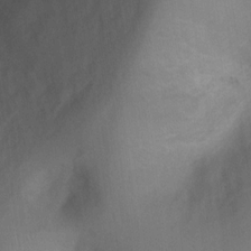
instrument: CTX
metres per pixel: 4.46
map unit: Ht
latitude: 2.7057
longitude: -27.2726
